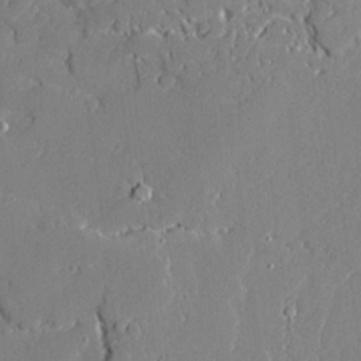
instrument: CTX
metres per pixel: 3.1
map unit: Ave
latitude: 19.8016
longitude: -127.7261
